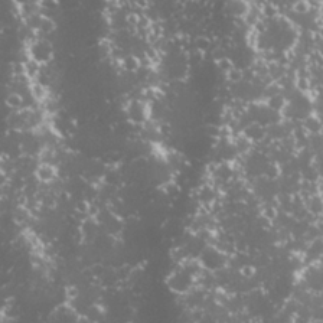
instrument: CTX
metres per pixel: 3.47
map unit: Nhu
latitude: 26.7057
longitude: -60.6112
